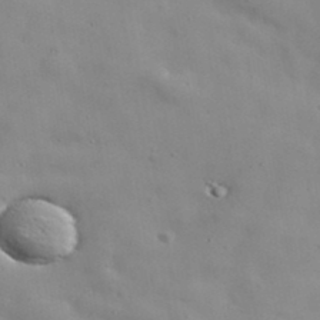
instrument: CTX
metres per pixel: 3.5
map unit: ANa
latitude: 38.6112
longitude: -92.3278
